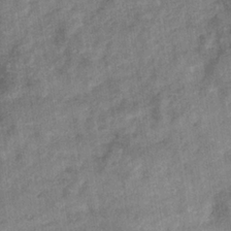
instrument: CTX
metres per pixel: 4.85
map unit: eHb
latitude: -34.1417
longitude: 77.8989
